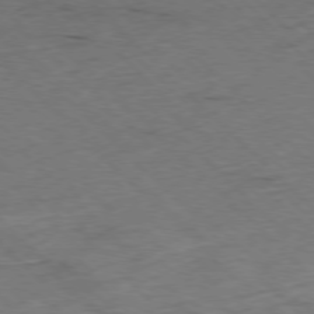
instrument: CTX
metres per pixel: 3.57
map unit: Ap
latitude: -77.9745
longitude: -61.3670
